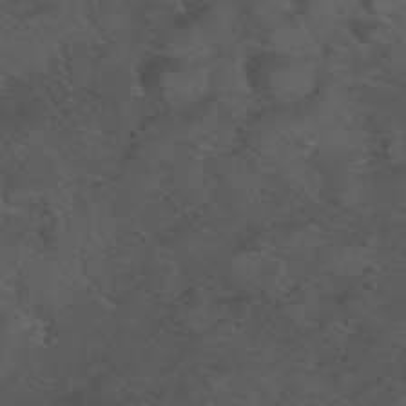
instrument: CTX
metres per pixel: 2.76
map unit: Nhu
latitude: 28.9325
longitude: -50.0633
